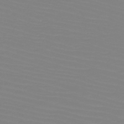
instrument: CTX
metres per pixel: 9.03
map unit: HNb
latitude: -49.1998
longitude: -51.0269
